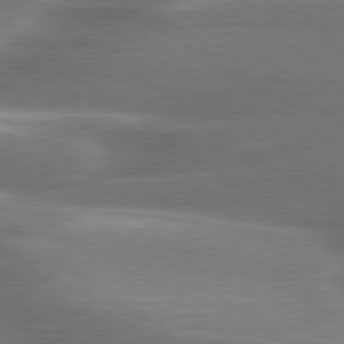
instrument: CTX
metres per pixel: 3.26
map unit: lApd
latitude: 79.7828
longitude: -119.0647
